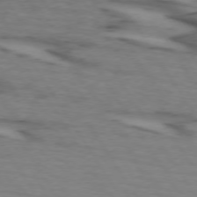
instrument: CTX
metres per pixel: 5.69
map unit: lApd
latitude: 73.4805
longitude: -70.9891
